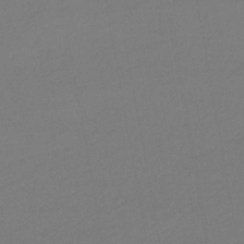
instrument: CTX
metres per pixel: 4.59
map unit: HNhu
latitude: -44.3684
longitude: 93.8800
